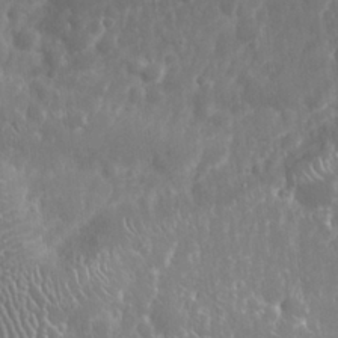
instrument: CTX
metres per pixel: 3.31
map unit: Nhu
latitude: 25.3292
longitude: -62.1956
